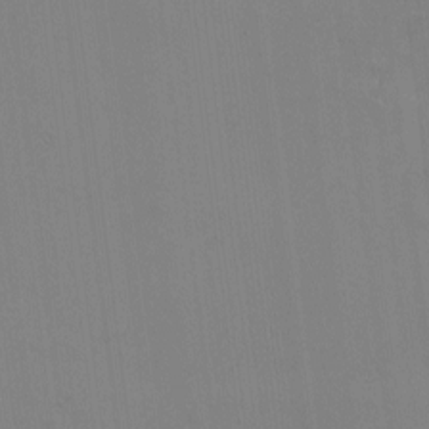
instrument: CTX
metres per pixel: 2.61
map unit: eHh
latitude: -2.3495
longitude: -79.8584
